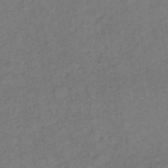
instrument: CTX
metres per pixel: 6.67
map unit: lHb
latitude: -39.1431
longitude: 72.7463
